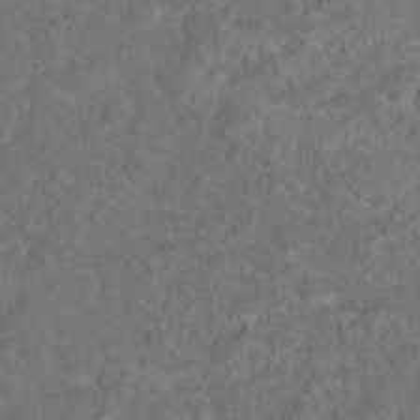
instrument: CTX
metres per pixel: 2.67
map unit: Hto
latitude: 17.2537
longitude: -37.8395
